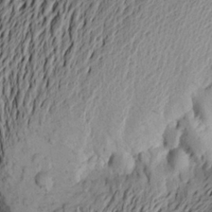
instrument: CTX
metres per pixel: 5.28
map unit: Aa
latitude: 22.5924
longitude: -149.8772
